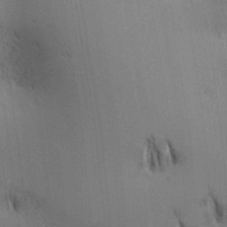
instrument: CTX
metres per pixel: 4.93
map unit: lAa
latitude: 11.6694
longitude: -107.9906
